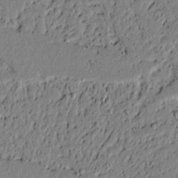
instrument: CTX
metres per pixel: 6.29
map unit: lAvf
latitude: 5.7639
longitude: 167.2943
